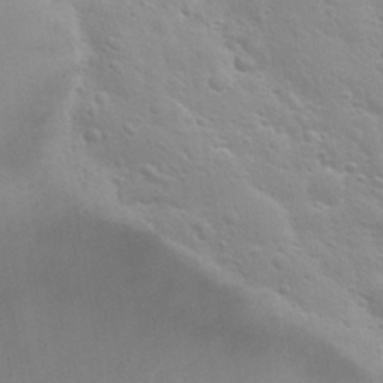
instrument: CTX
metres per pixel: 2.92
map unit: Nhu
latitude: 28.9891
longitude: -54.5923
